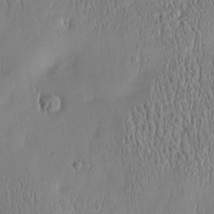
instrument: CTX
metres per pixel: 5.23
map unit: Htu
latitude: -5.2376
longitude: 174.9919
